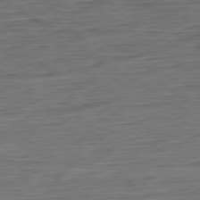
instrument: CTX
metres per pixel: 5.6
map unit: Ap
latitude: -80.4818
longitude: -68.7435
